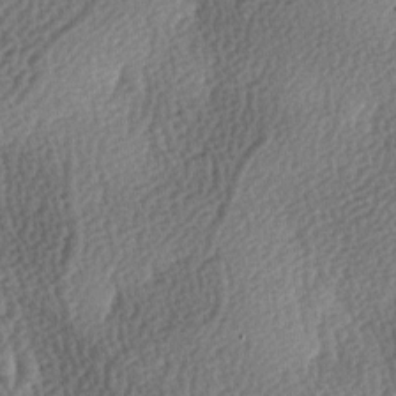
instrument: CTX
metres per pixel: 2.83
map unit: lAa
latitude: -3.8989
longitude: -121.3104
